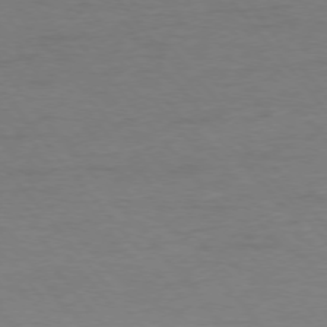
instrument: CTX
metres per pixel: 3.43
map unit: Ap
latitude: -76.4629
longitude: -88.9514
